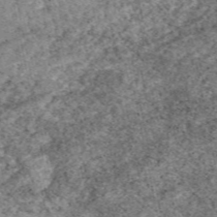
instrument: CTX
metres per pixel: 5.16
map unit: eAb
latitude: 49.1403
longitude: 107.8801
